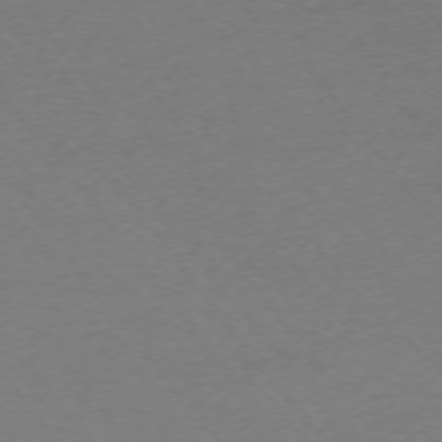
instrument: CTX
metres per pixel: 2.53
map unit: Ap
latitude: -74.7464
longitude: -72.5546
